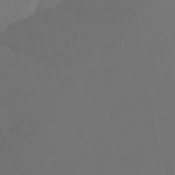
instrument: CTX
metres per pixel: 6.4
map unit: Nhu
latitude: -7.9556
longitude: -52.4223
